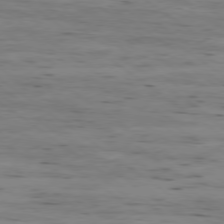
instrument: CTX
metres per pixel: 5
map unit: Ap
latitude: -79.3320
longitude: -101.9150
